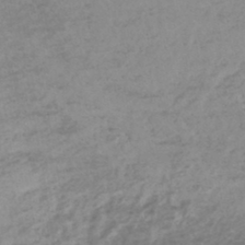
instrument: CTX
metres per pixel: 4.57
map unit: lHb
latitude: -44.9164
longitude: 67.7666
